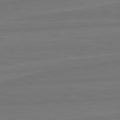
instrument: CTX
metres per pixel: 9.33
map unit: lApd
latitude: 82.1955
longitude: -173.7827
